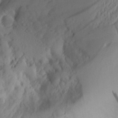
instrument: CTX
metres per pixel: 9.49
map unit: Aa
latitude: 27.5938
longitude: -133.8583
